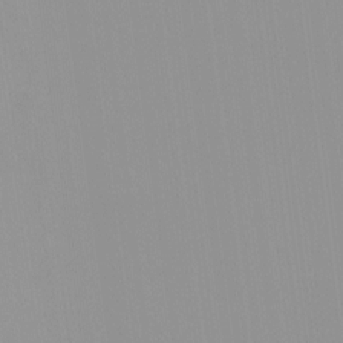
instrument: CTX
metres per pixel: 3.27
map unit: HNhu
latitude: -0.6897
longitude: -5.8205
